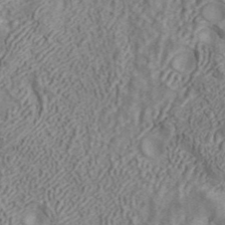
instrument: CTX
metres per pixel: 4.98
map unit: ANa
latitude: 42.0633
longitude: 18.5952
